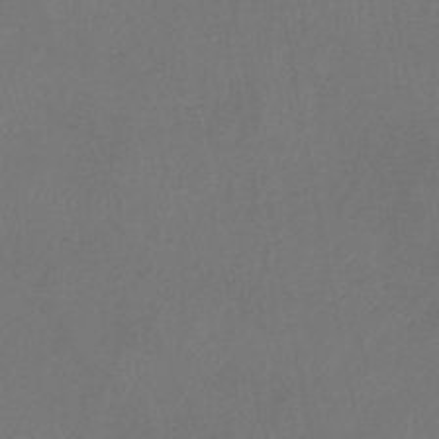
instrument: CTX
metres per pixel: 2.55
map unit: eHb
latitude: -39.0487
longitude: 76.9920
